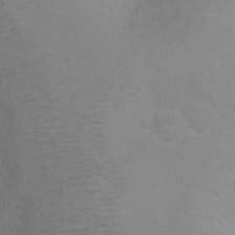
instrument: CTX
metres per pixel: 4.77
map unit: Ht
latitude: 0.7435
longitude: -35.9717
